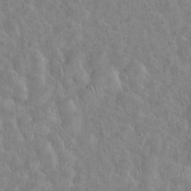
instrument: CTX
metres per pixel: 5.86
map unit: eHh
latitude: 35.4993
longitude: -60.7813
